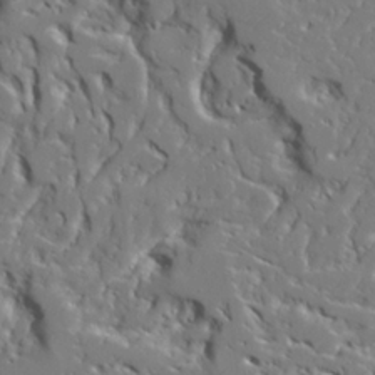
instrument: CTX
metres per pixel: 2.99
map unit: Ave
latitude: 23.0836
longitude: -129.6316
